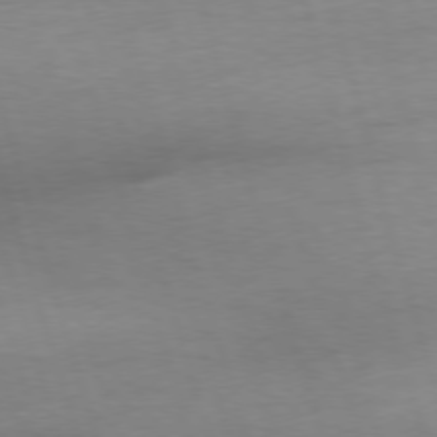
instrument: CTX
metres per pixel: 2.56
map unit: Ap
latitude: -76.7841
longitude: -73.2348
